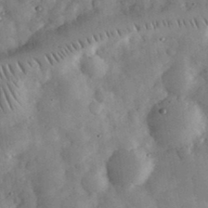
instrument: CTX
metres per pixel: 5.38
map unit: eHh
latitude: 34.2144
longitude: -69.4427
